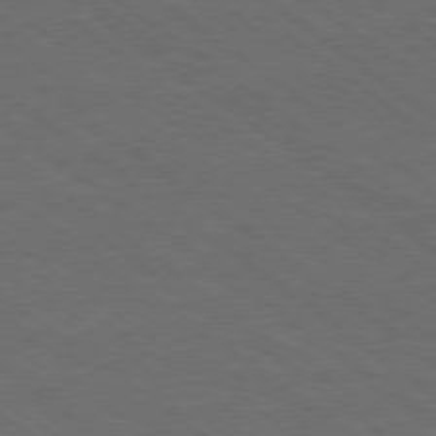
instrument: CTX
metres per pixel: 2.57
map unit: Ap
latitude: -79.2942
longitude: -64.2711
